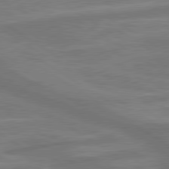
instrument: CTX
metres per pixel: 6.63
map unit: lApd
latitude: 79.9528
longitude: -172.0633
